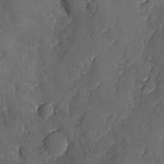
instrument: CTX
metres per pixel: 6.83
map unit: Ave
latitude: -7.8611
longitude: -118.1578
